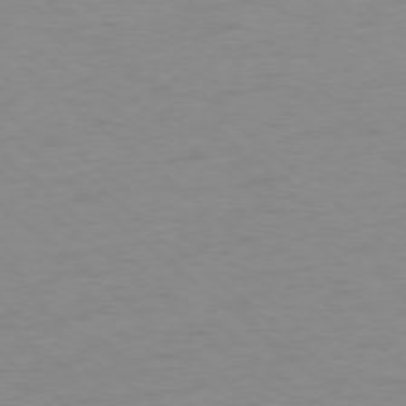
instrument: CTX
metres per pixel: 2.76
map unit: Ap
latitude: -77.5588
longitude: -76.8191
